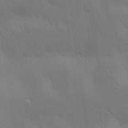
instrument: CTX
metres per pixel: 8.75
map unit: Aa
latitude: 25.7827
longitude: -142.8569
